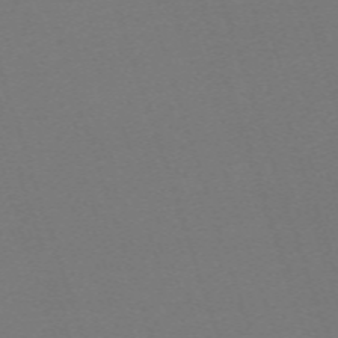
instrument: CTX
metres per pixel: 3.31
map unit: eHh
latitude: -63.2942
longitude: 52.0661
